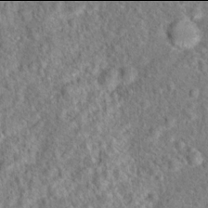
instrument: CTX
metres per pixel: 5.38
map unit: Hto
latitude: 17.9906
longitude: -42.9892
